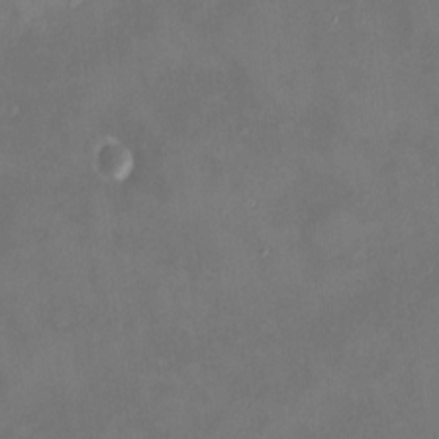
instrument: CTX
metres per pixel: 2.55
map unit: HNhu
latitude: 7.7261
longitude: 7.9745
